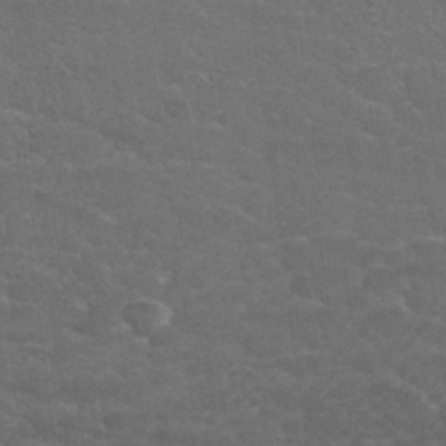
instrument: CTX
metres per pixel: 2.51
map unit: Nhu
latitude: 31.8773
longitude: -50.4979
